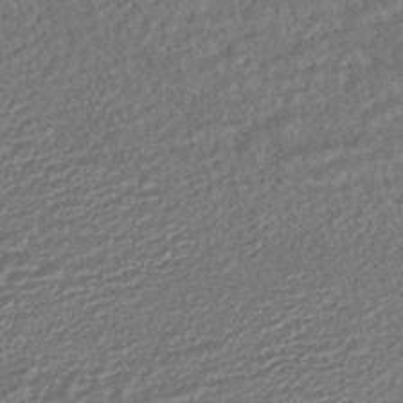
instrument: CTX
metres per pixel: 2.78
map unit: HNhu
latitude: -45.5777
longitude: 100.3117
